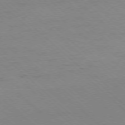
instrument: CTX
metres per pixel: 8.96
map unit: Ap
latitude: -77.7856
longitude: -84.8002
